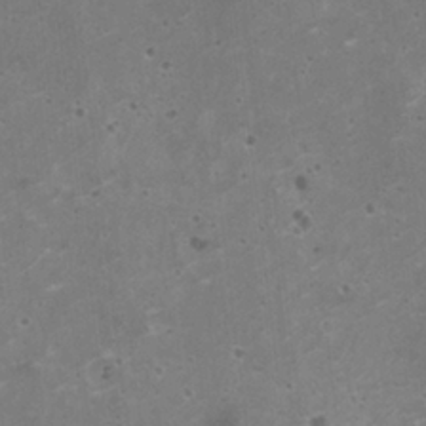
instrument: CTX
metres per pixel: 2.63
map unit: HNhu
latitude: -0.2740
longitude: 2.7652
